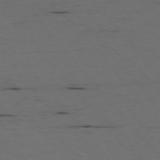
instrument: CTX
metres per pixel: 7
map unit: Ap
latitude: -76.1417
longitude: -91.1214
